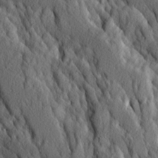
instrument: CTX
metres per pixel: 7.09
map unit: Ave
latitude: 13.8961
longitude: -133.8583
